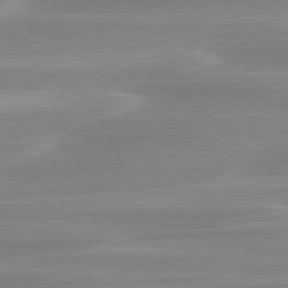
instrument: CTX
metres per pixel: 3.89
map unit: lApd
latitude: 79.9906
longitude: -115.4804
